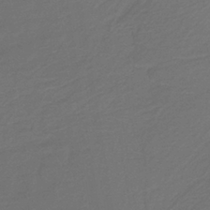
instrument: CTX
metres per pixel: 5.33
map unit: lHb
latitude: -38.8219
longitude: 55.4643
